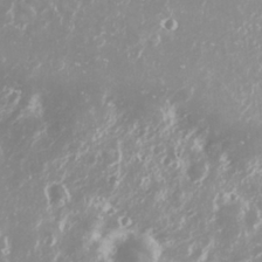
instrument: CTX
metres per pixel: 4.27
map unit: Nhu
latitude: 27.2159
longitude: -60.2144
